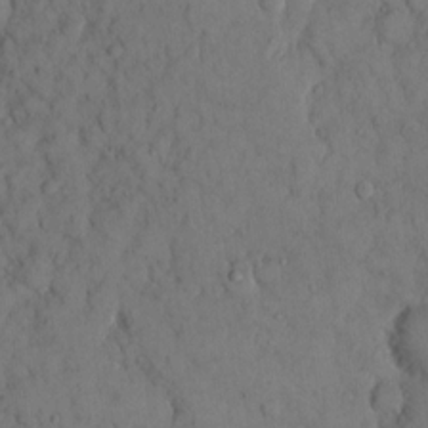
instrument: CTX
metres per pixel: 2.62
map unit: eHh
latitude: 14.2712
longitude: -67.5938
